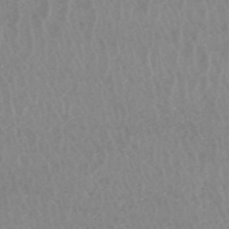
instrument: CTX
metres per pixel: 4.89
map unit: HNhu
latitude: -47.9367
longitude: 30.7652
